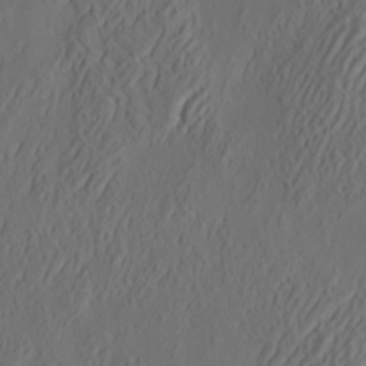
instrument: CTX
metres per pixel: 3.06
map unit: eHh
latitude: 4.4034
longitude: -77.6316
